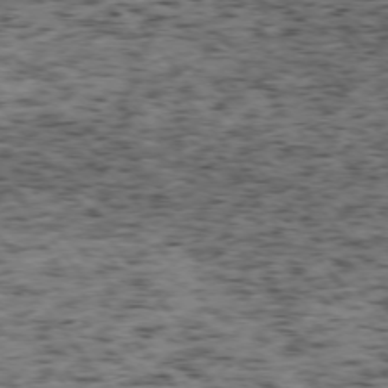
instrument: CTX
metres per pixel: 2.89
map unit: Ap
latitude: -75.7856
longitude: -61.8205
